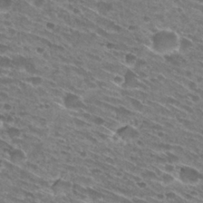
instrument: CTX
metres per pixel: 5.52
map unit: Hto
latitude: 29.2726
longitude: -44.8947
